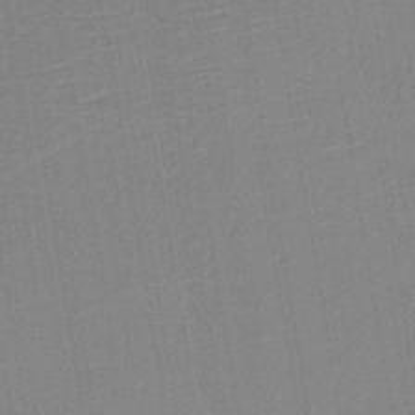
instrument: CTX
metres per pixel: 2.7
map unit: HNb
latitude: -41.3509
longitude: 50.8597
